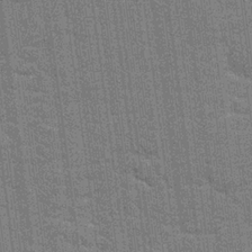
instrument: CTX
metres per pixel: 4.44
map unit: Hto
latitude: 20.2145
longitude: -48.5546
